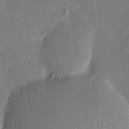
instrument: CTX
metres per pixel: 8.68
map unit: eHh
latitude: 7.0080
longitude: -68.6491
